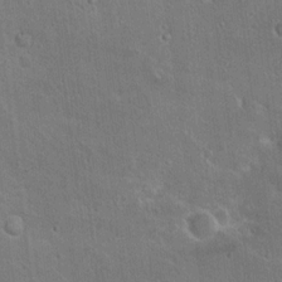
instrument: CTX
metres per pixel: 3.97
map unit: Hto
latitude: 16.1767
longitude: -38.0822
